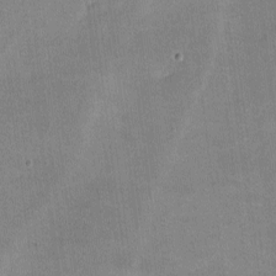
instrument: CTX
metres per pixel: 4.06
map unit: lHvf
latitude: -10.0472
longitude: -100.9325
